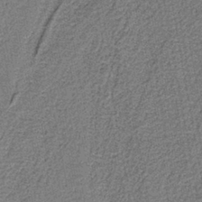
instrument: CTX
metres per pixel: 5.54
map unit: lHb
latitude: -39.7100
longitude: 52.9163
